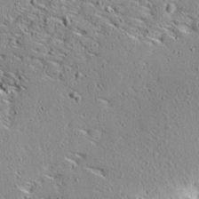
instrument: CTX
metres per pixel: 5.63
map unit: Ave
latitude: 13.6883
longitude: -138.4412
